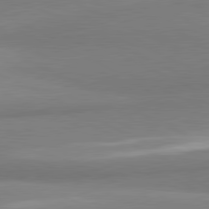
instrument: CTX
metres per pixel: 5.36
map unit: lApd
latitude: 81.0836
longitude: 166.9731
